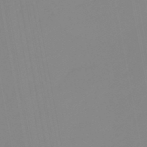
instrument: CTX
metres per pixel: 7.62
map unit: lHb
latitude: -49.1998
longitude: 74.7464
